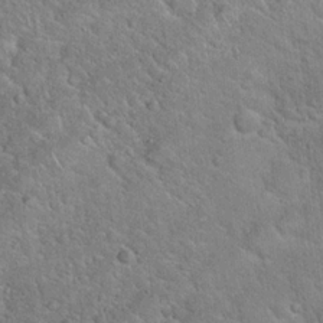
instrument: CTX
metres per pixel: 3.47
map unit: Hto
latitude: 18.8191
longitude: -51.4615
